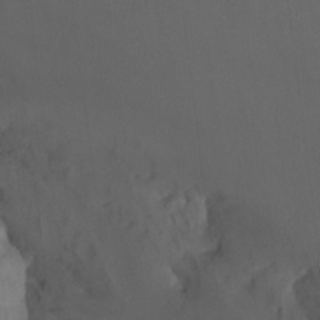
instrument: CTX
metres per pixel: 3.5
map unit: Nhu
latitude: -14.7275
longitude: -55.0836
